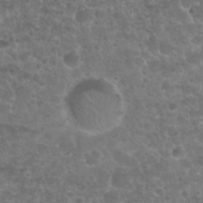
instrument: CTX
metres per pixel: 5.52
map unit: Nhu
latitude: 25.6693
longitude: -51.4615
